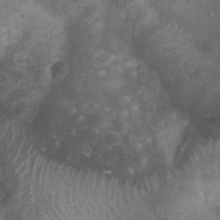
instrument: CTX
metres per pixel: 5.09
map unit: Ht
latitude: 3.5182
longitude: -19.7638
